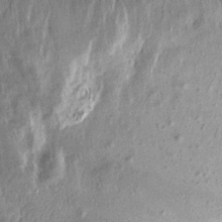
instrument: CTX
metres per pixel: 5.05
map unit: Aa
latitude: 13.6127
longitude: -144.5923
